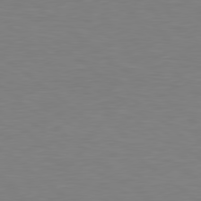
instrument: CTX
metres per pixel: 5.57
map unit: Hpe
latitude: 78.6869
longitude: -149.6505
